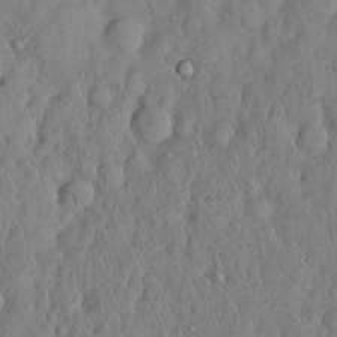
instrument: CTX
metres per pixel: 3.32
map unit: Nhu
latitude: 28.6679
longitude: -69.1970
